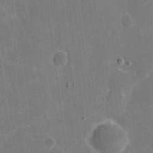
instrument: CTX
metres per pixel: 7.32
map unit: eHh
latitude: 6.3089
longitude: -67.1592
